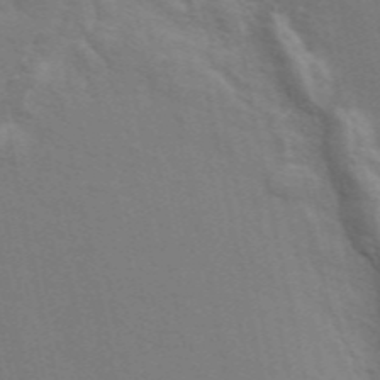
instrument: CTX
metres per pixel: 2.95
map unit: ANa
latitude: 49.1592
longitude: -75.1781
